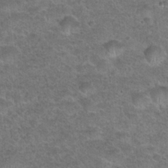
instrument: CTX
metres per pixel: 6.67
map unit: Hto
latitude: 23.5371
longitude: -49.7639
